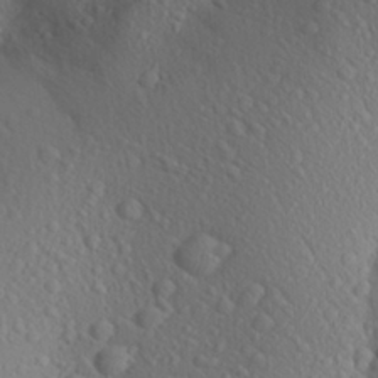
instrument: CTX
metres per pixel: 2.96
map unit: Aa
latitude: 24.8946
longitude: -146.7247
